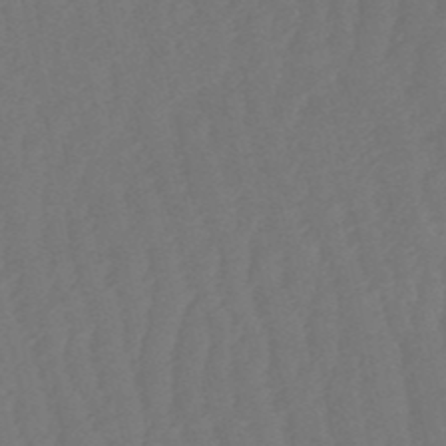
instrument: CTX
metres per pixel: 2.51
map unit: eHb
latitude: -50.9731
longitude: 77.7856
